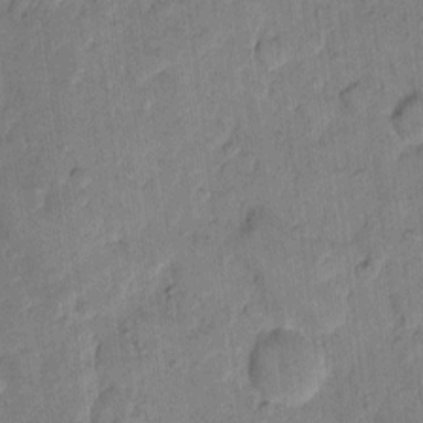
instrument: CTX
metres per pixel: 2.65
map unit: eHh
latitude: 11.4049
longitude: -65.8583
